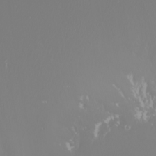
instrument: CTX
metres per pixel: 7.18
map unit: Nhu
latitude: -7.4832
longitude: -91.1970
